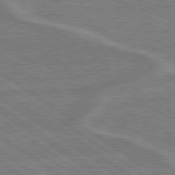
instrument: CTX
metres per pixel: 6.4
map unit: lApd
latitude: 79.0270
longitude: -165.0269
